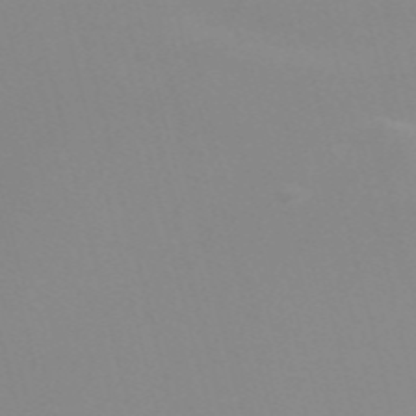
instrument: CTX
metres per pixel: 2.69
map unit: Nve
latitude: -57.6155
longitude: 59.8422
